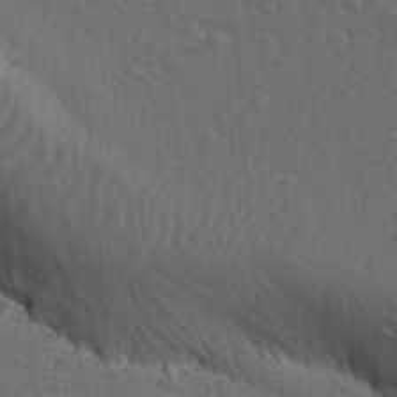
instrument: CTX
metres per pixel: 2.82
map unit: Ave
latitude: -10.0472
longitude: -120.9892
